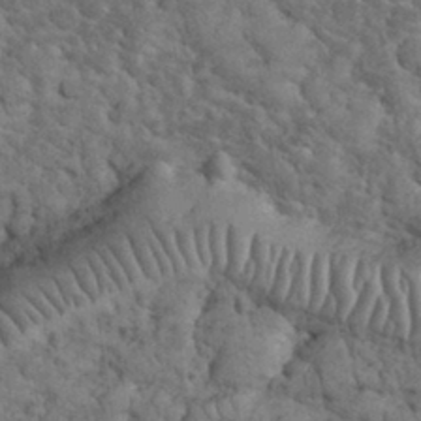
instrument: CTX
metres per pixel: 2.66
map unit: eHh
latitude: 32.9136
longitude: -66.4979
